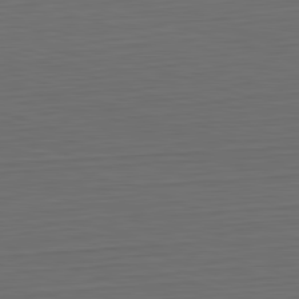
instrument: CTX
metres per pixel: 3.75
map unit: Hpe
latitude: -82.6896
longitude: 11.1431
